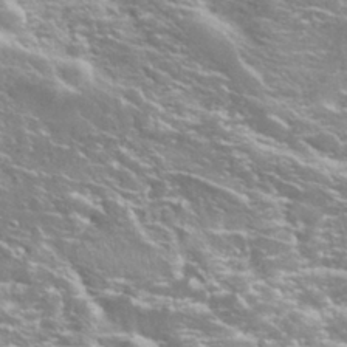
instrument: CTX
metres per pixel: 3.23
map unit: Hto
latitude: 27.3104
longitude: -50.4034
